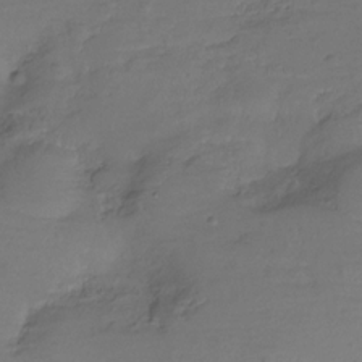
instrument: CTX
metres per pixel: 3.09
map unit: Hve
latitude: -27.6343
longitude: 91.1243
